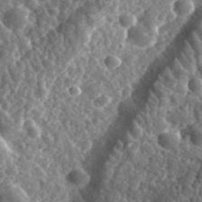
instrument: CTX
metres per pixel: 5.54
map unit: eHh
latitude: 35.0269
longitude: -79.4238
